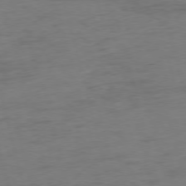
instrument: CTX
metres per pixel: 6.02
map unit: Ap
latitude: -75.3888
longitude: -73.9151
